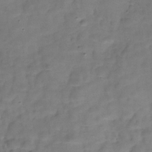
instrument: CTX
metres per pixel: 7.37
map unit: Hve
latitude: -29.9178
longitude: 92.9542
